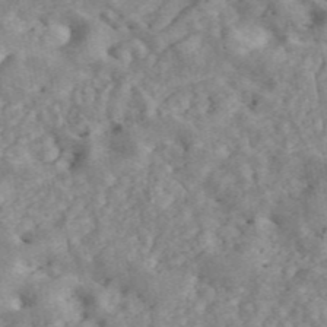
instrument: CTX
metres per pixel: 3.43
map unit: ANa
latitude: 45.8394
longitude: 26.2739
